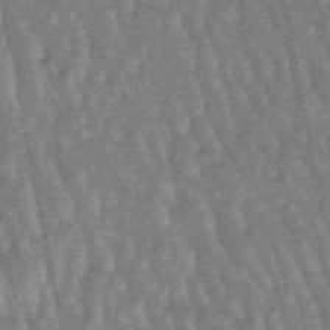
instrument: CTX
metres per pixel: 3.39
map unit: lHb
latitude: -47.8233
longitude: 78.6140
